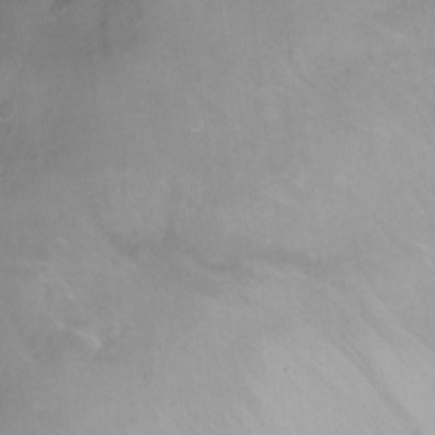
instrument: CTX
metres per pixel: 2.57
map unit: Ht
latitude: -0.0661
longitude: -37.5560
